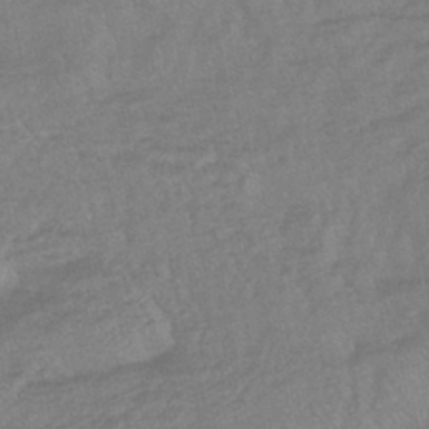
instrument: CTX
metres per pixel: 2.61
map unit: lHb
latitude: -43.4076
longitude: 80.8786
